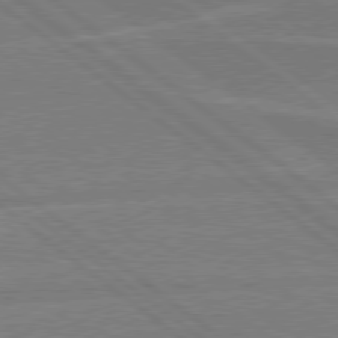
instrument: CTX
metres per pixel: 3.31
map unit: Hpe
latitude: 78.4790
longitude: -129.7638
